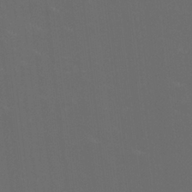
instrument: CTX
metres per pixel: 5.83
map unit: HNhu
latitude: 0.5357
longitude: -2.3467
